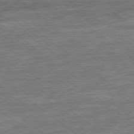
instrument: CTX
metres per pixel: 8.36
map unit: Ap
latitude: -79.1431
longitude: -102.5923
